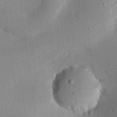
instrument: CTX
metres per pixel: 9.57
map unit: eHh
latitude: 28.1200
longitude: -79.6883
